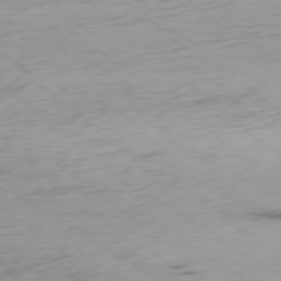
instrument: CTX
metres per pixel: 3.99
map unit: Ap
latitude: -78.4440
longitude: -71.0269
